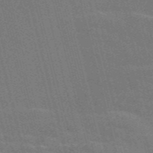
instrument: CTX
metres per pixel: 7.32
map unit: Nve
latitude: -58.3117
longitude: 62.2928
